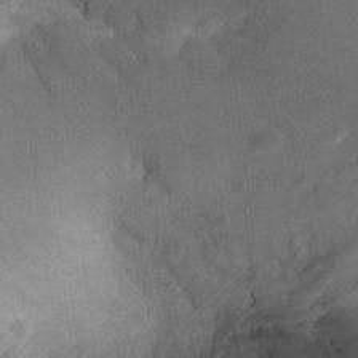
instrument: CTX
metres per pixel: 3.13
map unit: Ht
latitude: -2.0849
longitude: -16.9892
